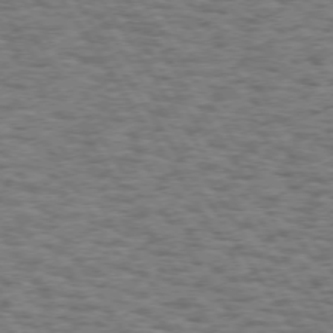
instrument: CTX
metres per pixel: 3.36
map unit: Hpe
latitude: 73.2348
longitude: -130.6302
